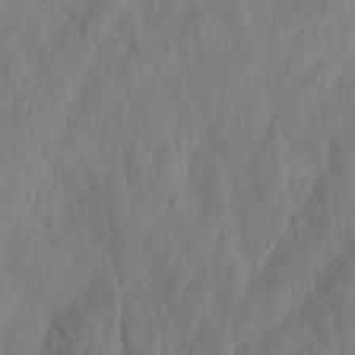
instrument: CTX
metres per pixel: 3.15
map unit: Aa
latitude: 23.8961
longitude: -143.6505
